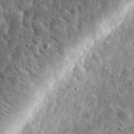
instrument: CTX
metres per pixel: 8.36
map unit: eHh
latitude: 33.5182
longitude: -78.7813
